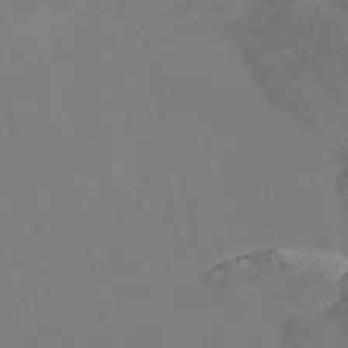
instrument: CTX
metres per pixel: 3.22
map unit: Nve
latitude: -58.2172
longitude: 57.2943
